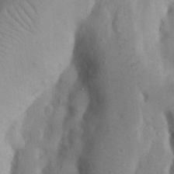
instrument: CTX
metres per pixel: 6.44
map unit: Nhu
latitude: 19.9906
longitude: -73.9151
